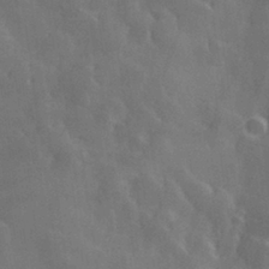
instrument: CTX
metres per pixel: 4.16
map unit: Hve
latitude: 28.2522
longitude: 145.7478
